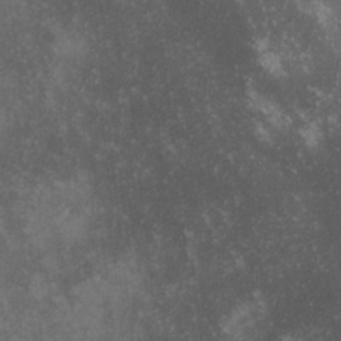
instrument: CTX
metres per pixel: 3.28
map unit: lHvf
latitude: -13.2754
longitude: -101.7072
